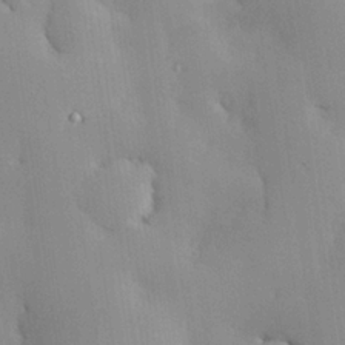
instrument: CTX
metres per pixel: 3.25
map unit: Hve
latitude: 24.7813
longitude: -91.6127
